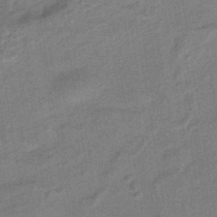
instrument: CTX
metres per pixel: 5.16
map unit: HNhu
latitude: -43.2942
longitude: 90.6897
